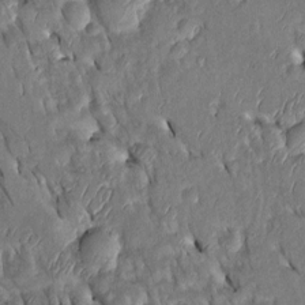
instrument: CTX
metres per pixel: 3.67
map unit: Htu
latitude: -0.5763
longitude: 148.2740
